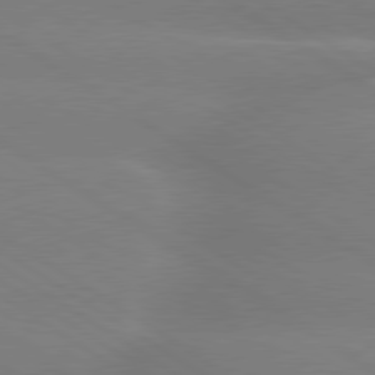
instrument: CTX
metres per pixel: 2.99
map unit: lApd
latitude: 79.8395
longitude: -141.8583
